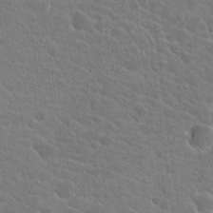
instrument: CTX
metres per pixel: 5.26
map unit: Hto
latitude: 21.6505
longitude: -39.7450
